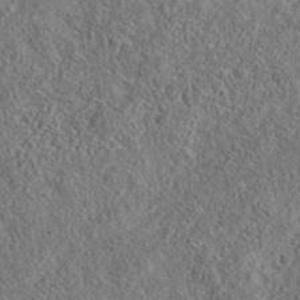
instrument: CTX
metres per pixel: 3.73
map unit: eAb
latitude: 36.0255
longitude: 113.9367
